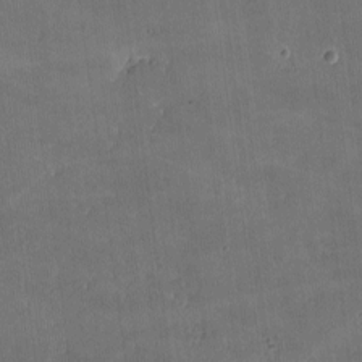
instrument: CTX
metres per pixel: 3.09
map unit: lHvf
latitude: -9.0108
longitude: -101.7261
